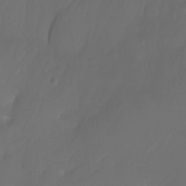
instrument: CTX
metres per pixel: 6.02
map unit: Nhu
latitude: -7.1053
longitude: -82.6868
